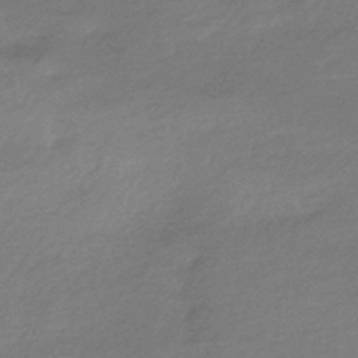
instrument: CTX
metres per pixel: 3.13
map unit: HNhu
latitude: -43.3698
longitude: 93.3321
